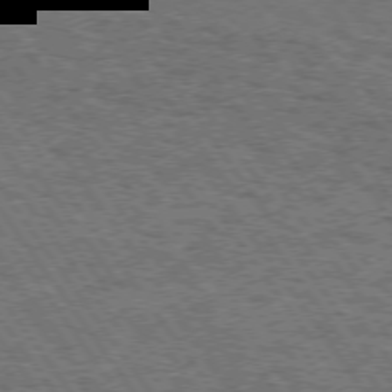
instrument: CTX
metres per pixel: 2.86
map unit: Hpe
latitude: 73.9151
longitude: -131.4238
